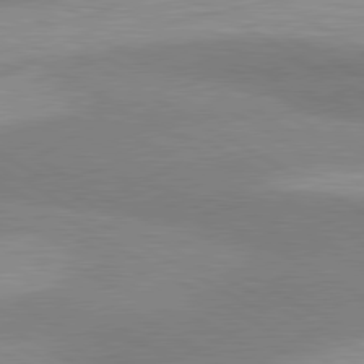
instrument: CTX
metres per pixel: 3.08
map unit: lApd
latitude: 80.3278
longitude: -179.5371
